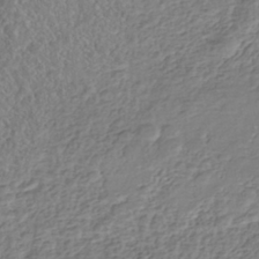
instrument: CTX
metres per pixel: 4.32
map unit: Nhe
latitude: -42.1416
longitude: -111.3671
